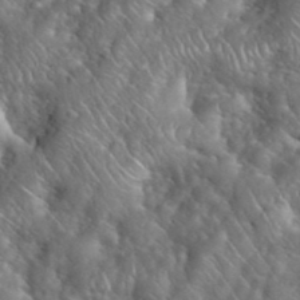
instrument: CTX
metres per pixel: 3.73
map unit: eHh
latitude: 39.7638
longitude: -57.4993
